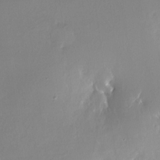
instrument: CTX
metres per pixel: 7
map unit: Nhe
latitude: -27.4076
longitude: -110.4790
